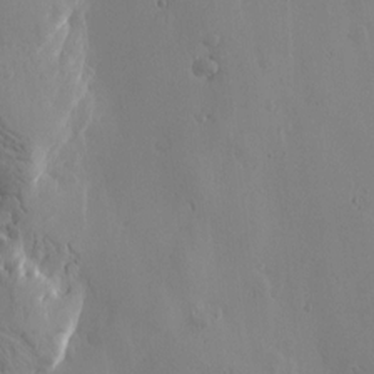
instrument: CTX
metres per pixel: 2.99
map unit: Htu
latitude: -1.8045
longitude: -177.1781
